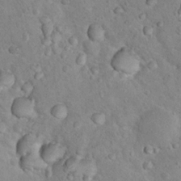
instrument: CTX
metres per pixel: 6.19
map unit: Nhu
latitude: 14.8947
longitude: -28.6112
